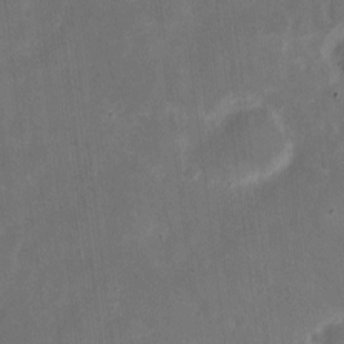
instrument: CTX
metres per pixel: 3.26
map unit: eHh
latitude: 7.4993
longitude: -70.3845
